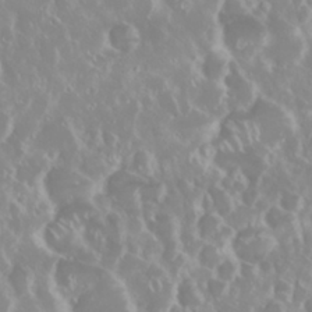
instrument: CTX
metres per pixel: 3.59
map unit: Nhu
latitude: 29.0269
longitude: -61.6883
